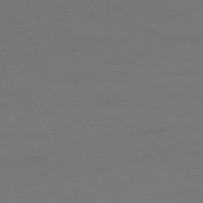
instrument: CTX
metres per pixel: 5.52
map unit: Ap
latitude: -75.1809
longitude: -69.2348
